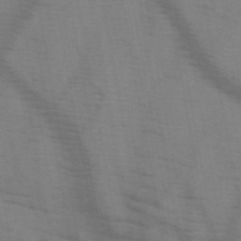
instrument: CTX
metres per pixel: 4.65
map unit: HNb
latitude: -46.8219
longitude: -47.7450
